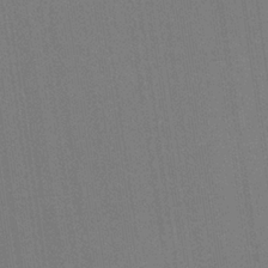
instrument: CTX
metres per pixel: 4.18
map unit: HNb
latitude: -32.6330
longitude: 57.7477
